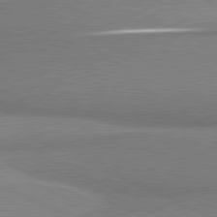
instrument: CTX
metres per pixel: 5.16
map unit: lApd
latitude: 80.8569
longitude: 165.9367
